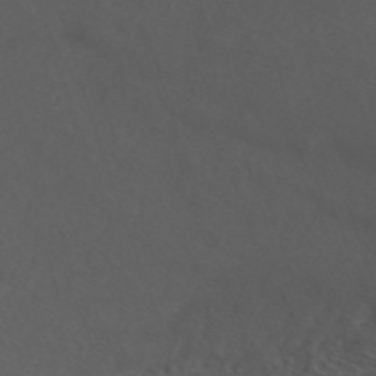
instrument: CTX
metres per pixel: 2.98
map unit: ANa
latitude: 42.2901
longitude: 33.8234
